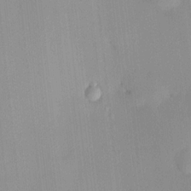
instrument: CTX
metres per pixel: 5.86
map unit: HNhu
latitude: 14.1767
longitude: 12.8786
